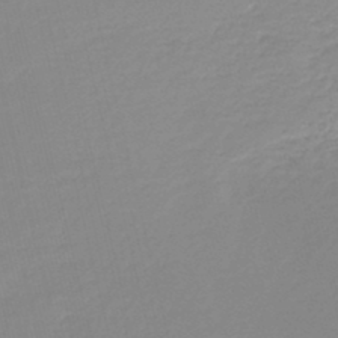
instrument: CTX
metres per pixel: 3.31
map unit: lHb
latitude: -46.1605
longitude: 64.5196
